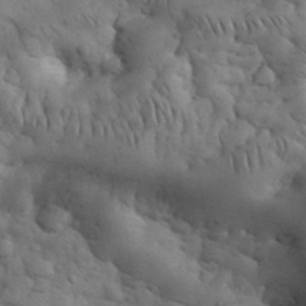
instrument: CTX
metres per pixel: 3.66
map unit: eHh
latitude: 33.6505
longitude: -67.6127
